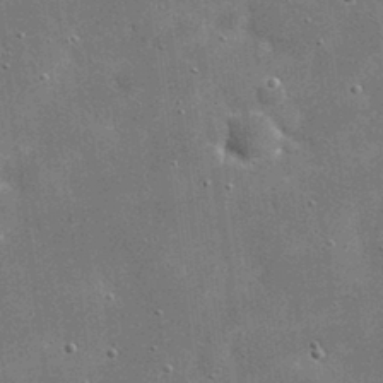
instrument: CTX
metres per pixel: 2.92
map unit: eHh
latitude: 20.7624
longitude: -67.1592
